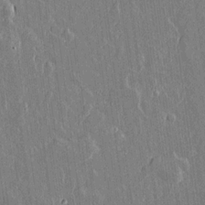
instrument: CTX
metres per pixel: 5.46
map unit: lAvf
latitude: 14.9703
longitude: -128.7246
